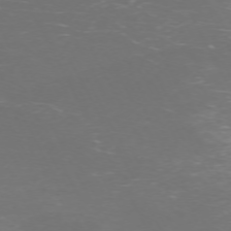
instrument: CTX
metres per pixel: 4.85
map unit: Hpe
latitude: -71.6722
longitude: 7.8611
